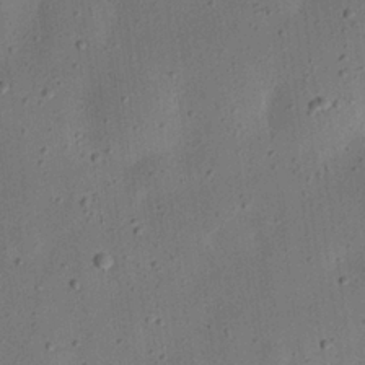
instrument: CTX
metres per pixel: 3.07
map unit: eHh
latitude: 24.4223
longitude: -69.2348
